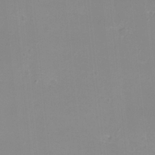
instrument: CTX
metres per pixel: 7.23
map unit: eHh
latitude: -12.3117
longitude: -60.6112
